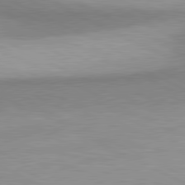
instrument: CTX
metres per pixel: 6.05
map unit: lApd
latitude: 80.9514
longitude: 156.8597
